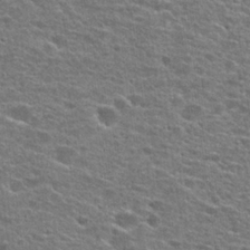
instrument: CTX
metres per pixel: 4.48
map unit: Hto
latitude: 25.3670
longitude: -47.1970
